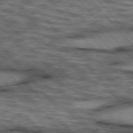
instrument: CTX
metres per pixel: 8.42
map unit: lApd
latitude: 75.9150
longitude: -49.7639
